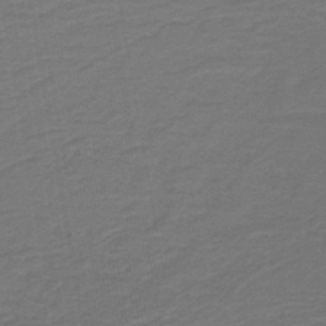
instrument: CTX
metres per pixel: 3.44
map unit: lHb
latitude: -43.1620
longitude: 53.0108
